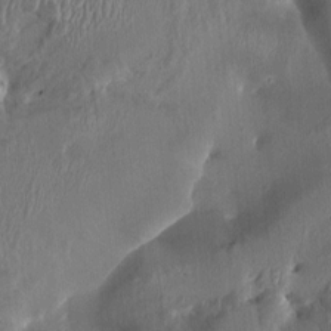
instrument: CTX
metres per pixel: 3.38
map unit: HNhu
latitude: 3.8394
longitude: -6.0444
